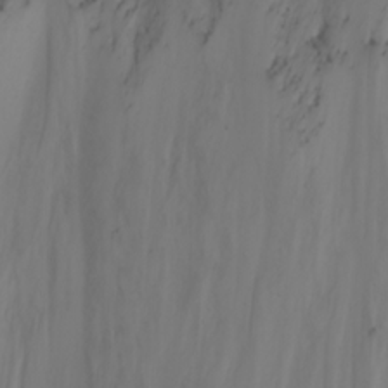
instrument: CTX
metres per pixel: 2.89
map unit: Nhu
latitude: -3.3320
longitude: -72.2334
